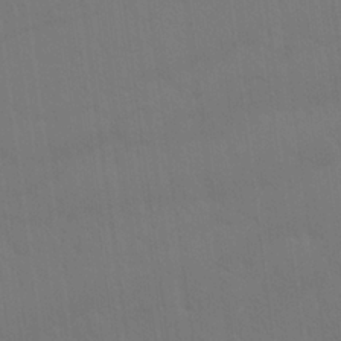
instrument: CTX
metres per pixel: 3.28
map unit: Nhu
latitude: 23.0836
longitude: -63.0648
